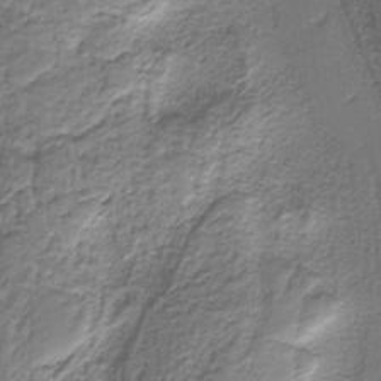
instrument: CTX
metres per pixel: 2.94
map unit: eAb
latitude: -38.3306
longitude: 52.9163
